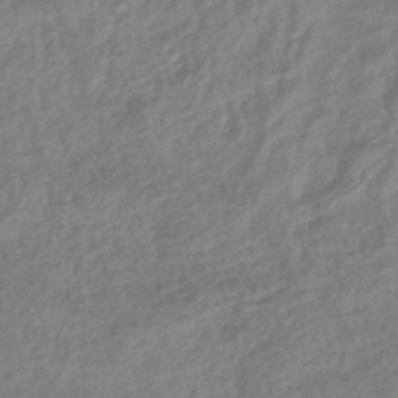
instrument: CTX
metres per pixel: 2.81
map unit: lHb
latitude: -41.8422
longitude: 75.4833
